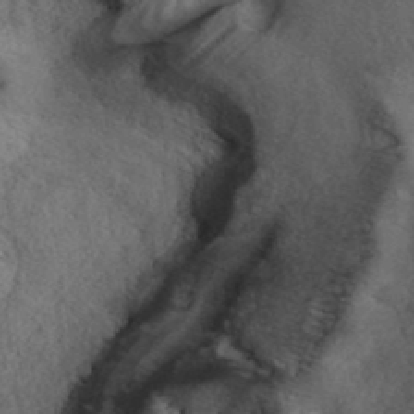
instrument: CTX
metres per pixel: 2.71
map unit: ANa
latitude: 39.9906
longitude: 18.1984
